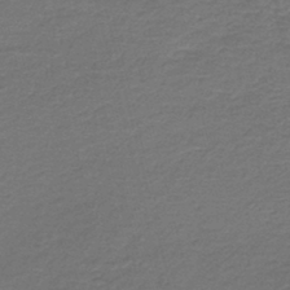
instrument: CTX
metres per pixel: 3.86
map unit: HNb
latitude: -43.0675
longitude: 50.9542
